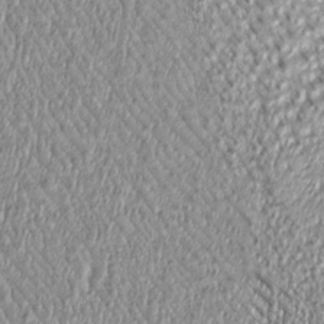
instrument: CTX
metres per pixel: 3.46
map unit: Htu
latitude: -4.2361
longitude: 158.8408
